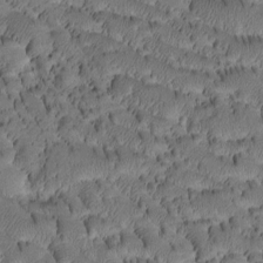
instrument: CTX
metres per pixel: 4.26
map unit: Htu
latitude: -3.5021
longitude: 172.3117
